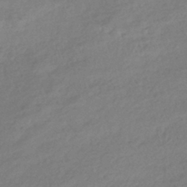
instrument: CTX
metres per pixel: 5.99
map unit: HNhu
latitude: -40.9919
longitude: 94.1227
